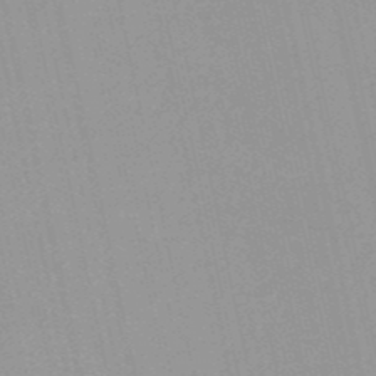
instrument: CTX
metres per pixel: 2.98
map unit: HNb
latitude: -52.1983
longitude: -50.9702
